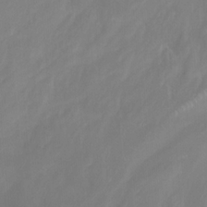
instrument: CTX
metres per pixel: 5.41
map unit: Ht
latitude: -9.2565
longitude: -46.3657
